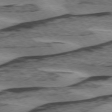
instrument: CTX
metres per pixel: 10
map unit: lApd
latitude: 75.5182
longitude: -78.2712
